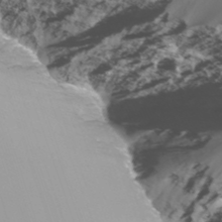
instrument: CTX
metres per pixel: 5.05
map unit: Nhu
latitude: -7.7288
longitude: -76.9891
